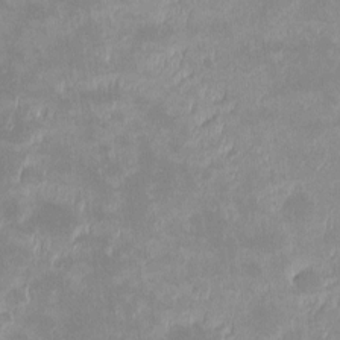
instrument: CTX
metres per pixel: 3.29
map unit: eHh
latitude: -1.2376
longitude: -84.5924
